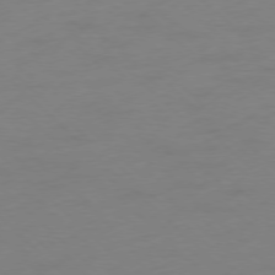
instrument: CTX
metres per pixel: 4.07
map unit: Ap
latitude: -77.8233
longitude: -57.8205
